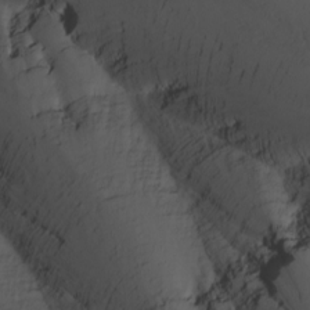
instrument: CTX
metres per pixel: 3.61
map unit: Nhu
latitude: -2.9919
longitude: -74.0822
